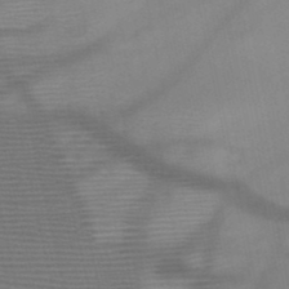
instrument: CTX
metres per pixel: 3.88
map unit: HNb
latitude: -47.8611
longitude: -41.2914
